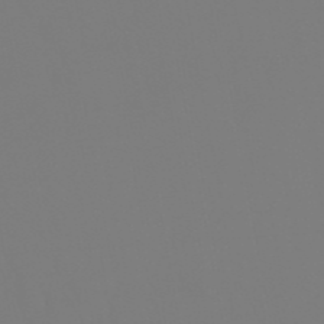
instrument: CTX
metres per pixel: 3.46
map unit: eHb
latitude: -50.5574
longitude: 74.7464
